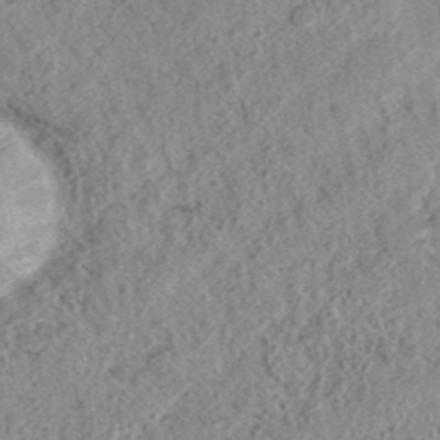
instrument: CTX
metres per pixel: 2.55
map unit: eAb
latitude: 36.5168
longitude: 112.9164
